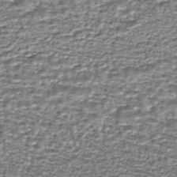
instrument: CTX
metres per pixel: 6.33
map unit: HNhu
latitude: -44.3873
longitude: 105.9556
